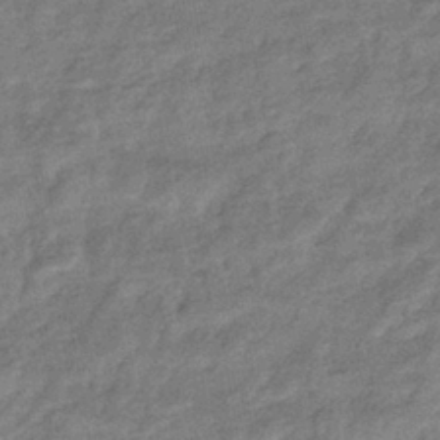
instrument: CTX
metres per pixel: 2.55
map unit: eHb
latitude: -38.0661
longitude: 80.2551
